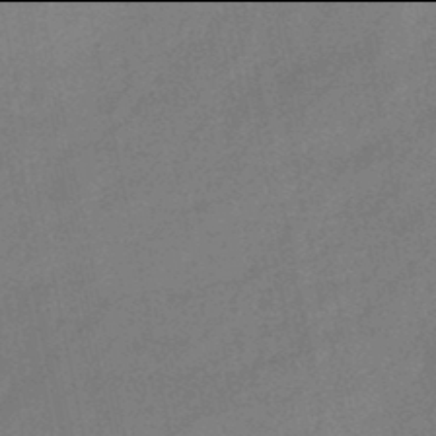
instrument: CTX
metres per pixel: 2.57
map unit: HNb
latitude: -46.0094
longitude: -35.8961
